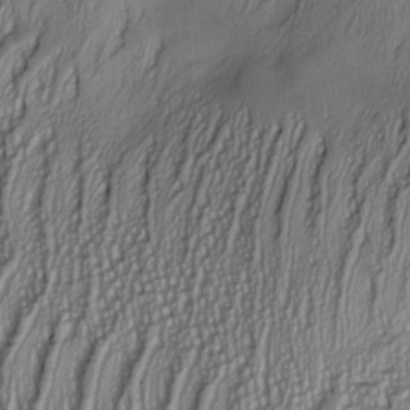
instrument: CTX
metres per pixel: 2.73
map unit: Nve
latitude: -22.7841
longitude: -137.7450
